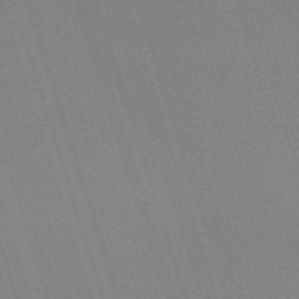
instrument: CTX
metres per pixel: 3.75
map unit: eHh
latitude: -63.6533
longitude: 50.9353
